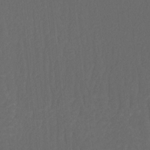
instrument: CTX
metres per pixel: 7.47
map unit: Htu
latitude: -11.3888
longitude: -73.8394
